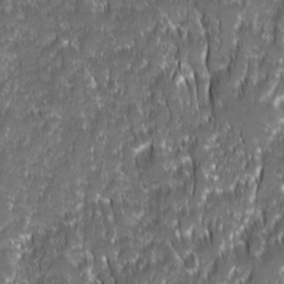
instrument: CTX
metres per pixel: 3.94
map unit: Ave
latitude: 15.2537
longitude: -134.1766
